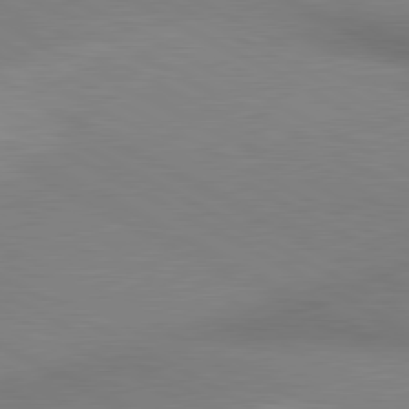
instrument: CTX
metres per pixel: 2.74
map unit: lApd
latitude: 80.7435
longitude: 163.2565
